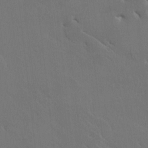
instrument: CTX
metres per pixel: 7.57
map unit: HNhu
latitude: 6.5924
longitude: 4.1983
